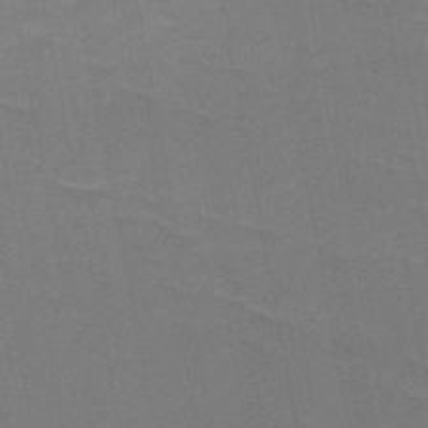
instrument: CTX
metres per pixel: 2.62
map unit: HNb
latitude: -49.2187
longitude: -48.3089
